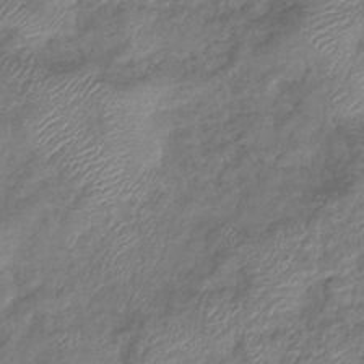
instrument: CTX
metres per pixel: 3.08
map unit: eHb
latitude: -39.3699
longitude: 78.3684
